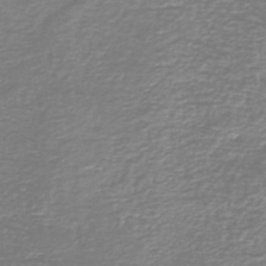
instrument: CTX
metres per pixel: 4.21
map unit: HNb
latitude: -46.6896
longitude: 52.1039
